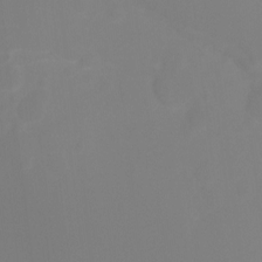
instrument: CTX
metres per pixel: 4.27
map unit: Ht
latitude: -4.5384
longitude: -61.1592
